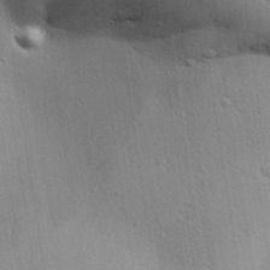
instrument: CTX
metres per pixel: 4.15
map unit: Aa
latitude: 31.3860
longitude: -144.6112
